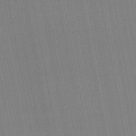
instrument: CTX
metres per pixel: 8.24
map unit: lHb
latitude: -47.1620
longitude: 68.3684
